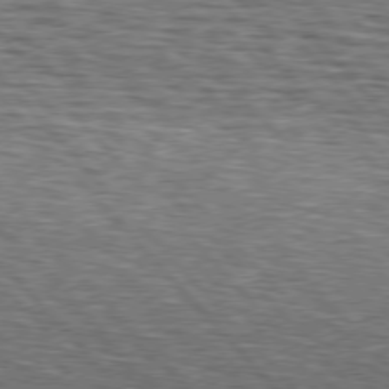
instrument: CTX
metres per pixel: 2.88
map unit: lApd
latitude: 76.5168
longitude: -74.6868
